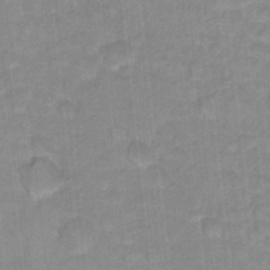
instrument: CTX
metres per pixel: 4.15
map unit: Hto
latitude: 16.9892
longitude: -35.0080
